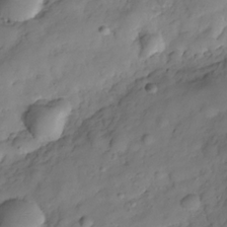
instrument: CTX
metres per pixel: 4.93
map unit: Hve
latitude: -29.5021
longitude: 93.4832
